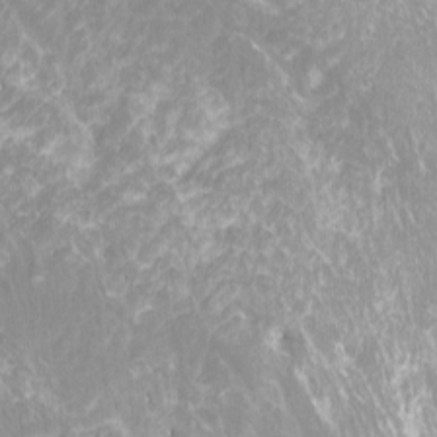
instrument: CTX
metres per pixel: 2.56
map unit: Htu
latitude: -12.3873
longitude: -70.4790
